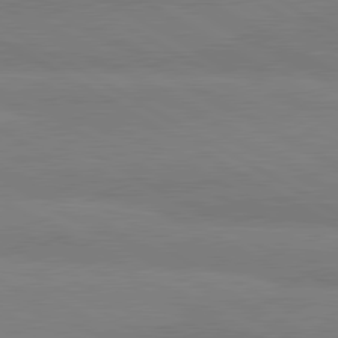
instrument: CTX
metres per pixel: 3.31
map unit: lApd
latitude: 80.7057
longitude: -178.7624
